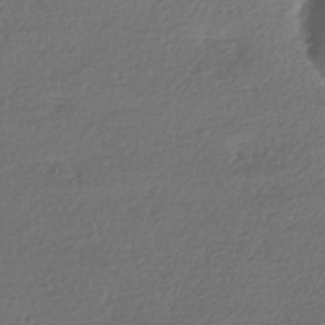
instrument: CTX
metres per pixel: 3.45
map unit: HNhu
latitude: -42.4440
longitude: 96.5574
